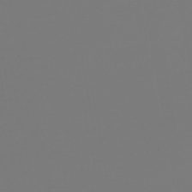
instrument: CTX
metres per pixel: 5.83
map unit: lHb
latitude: -46.1605
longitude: 72.4251
